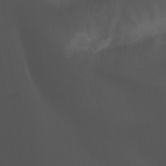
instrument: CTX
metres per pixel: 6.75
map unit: Nhu
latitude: -15.3699
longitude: -58.0444
